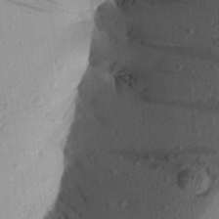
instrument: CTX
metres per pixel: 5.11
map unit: Aa
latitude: 22.9136
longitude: -149.8394
